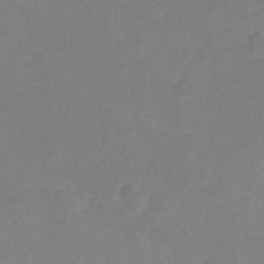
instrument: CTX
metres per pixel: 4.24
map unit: Nhu
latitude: -16.8597
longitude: -56.5734
